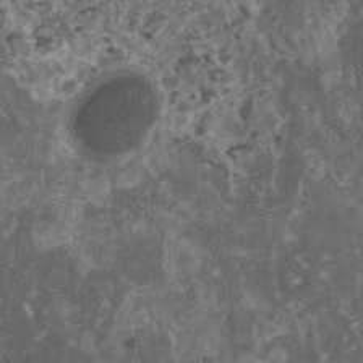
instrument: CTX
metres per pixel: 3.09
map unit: HNhu
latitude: 1.6316
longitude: 3.7666
